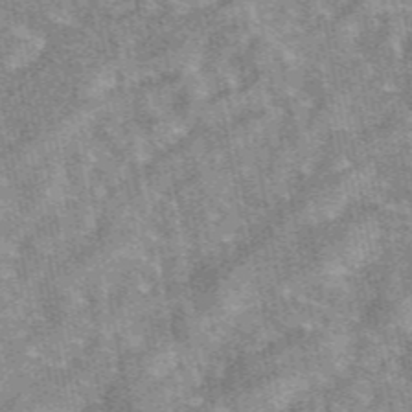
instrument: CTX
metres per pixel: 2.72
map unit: eAb
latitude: 48.0444
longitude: 117.4076
